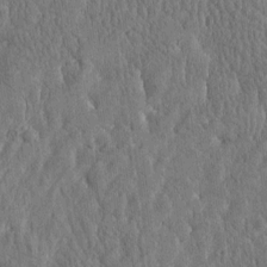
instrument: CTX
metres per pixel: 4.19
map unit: Htu
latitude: -3.9556
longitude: 175.8800
